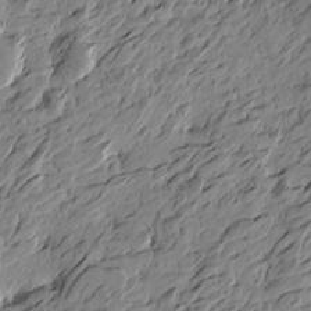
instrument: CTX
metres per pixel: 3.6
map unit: Htu
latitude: -4.7652
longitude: -178.7436
